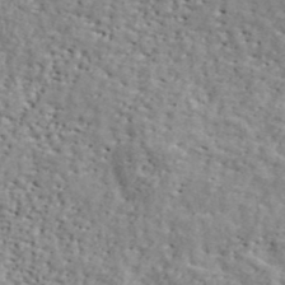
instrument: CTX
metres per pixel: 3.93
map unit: ANa
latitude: 42.4979
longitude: -87.1025
